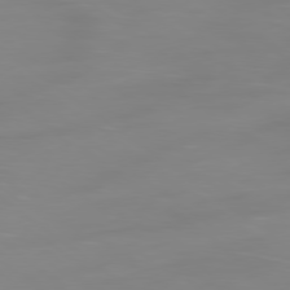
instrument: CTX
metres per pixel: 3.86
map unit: Ap
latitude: -79.8800
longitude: -60.8947
